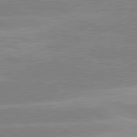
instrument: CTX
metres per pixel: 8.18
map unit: lApd
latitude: 80.8947
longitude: -125.4615
